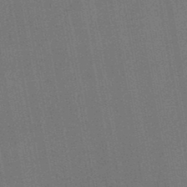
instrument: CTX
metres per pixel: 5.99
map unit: HNb
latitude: -47.5021
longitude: -39.3104
